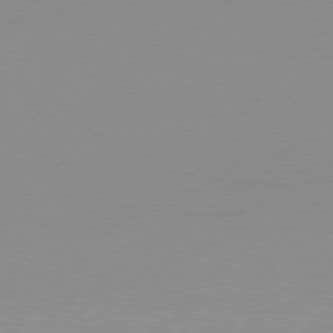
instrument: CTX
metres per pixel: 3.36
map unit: Hpe
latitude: 78.0444
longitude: -123.1025
